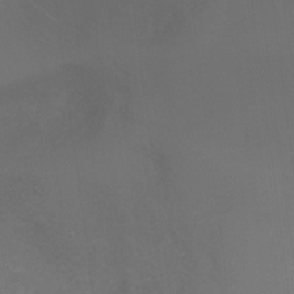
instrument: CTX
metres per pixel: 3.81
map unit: Nve
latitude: -20.7841
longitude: 106.0094
